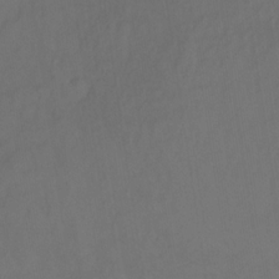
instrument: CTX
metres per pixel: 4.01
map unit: Nhu
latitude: -13.6155
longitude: -51.8961
